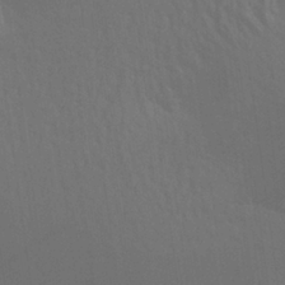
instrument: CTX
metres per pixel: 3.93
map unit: Aa
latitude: 26.0255
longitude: -145.5938
